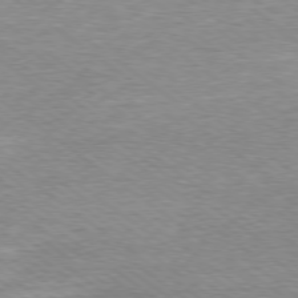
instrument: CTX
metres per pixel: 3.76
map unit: Ap
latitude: -79.3131
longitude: -82.0633
